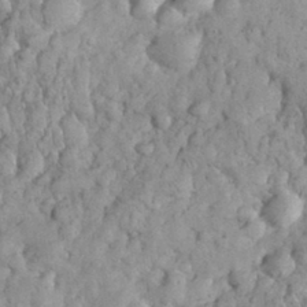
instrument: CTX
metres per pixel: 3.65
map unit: eHh
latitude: 32.4223
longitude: -65.2537
